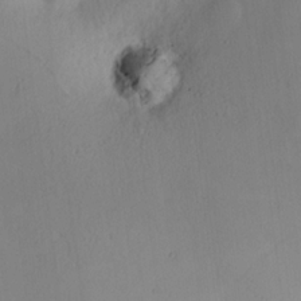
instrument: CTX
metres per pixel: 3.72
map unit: Hve
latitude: 18.9702
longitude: 150.4062
